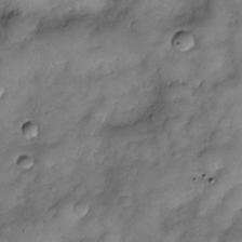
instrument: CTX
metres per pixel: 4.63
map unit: Nve
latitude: -26.4629
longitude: -148.8947
